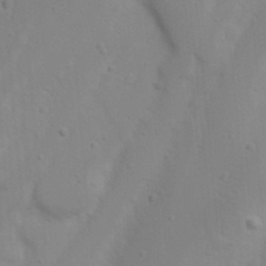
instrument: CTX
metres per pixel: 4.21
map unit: Nhu
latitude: 18.4412
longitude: -73.2159
